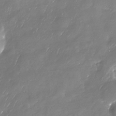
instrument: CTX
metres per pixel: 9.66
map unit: Nhu
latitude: -29.8045
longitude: -77.4237
